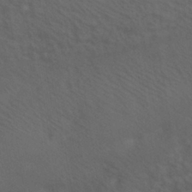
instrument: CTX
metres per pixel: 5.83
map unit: HNhu
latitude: -41.1998
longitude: 101.0675
